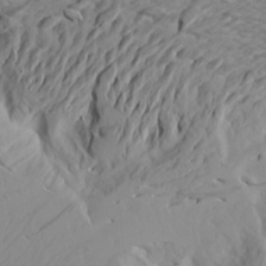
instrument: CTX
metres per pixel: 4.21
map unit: Aa
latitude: 17.5182
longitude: -144.0822
